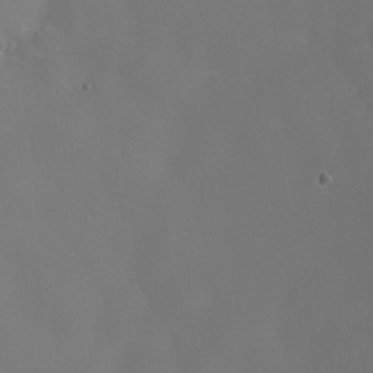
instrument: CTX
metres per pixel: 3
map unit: Nhu
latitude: -8.2739
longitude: -85.3671
